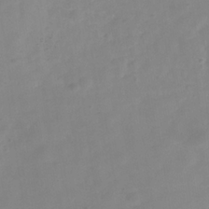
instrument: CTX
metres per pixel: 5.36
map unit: Hve
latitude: -32.3873
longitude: 93.2187
